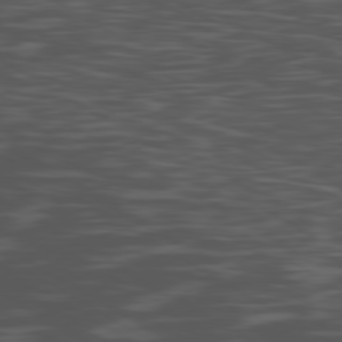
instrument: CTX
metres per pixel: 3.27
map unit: Ap
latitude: -80.2173
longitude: -102.2333
